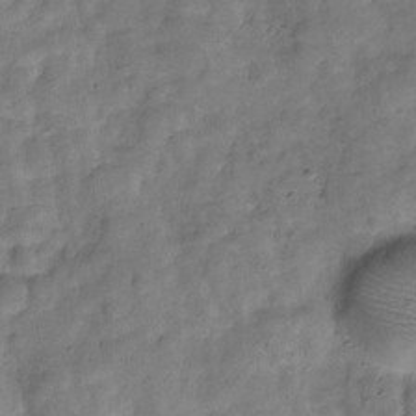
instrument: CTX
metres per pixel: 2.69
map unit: Hve
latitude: -30.1417
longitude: 93.1620
